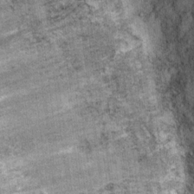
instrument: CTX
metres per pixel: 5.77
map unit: Ht
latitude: 11.3671
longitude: -38.2145
